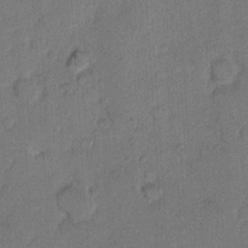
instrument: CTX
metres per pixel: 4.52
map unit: Hto
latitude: 8.3278
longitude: -61.7071
